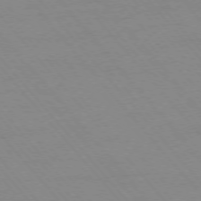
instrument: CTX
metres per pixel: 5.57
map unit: Ap
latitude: -76.0661
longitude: -86.8758
